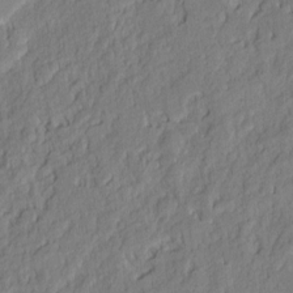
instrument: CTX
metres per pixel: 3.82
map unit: eHh
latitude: 6.4979
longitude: -76.0444
